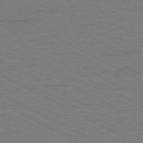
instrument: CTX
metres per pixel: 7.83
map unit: Ap
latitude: -77.4643
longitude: -75.0458
